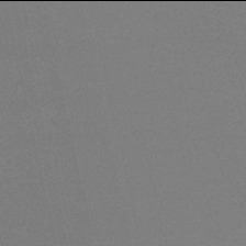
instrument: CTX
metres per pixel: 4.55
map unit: HNb
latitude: -50.0094
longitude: -52.1011
